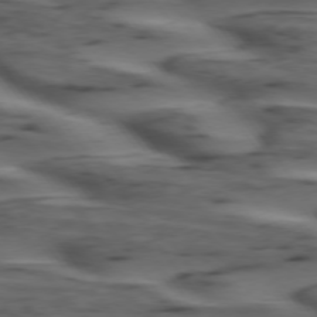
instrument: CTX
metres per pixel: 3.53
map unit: lApd
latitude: 74.8947
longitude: -70.8191
